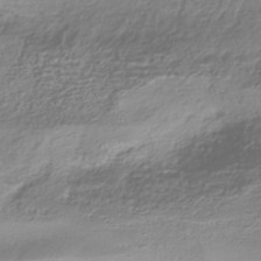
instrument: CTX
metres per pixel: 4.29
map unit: HNhu
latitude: -43.3698
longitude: 102.5952
